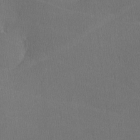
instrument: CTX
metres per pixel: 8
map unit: lHvf
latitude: -11.5588
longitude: -99.8205
